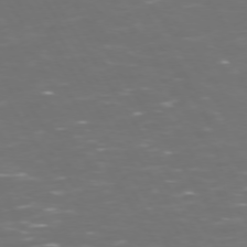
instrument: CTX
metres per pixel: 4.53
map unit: Hpe
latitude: 72.5924
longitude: -127.1781
